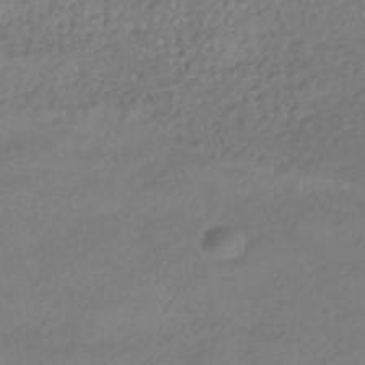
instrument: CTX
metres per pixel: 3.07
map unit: HNhu
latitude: -41.2376
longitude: 94.1416
